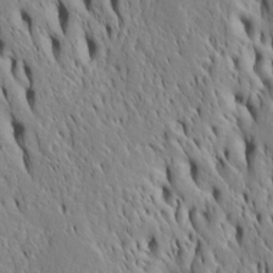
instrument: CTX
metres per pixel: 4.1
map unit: Htu
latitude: -4.7085
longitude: 152.2550
